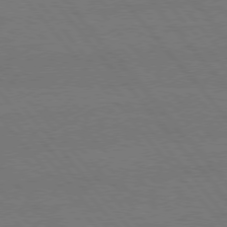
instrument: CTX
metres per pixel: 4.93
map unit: Hpe
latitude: 75.7828
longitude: -137.6694
